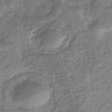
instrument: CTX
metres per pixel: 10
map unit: eHb
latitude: -34.7274
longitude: 76.4629
